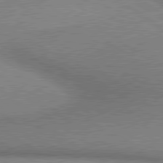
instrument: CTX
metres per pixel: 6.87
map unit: lApd
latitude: 80.3089
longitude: 165.1998
